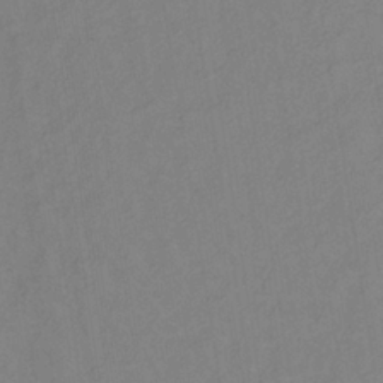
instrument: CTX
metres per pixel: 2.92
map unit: lHb
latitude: -34.9920
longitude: 72.1228
